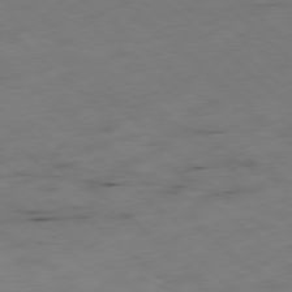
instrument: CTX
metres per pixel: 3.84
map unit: Hpe
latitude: -78.3306
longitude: -17.9150
